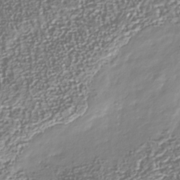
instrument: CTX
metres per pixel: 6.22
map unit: Nhu
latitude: -40.1228
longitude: -82.8569
